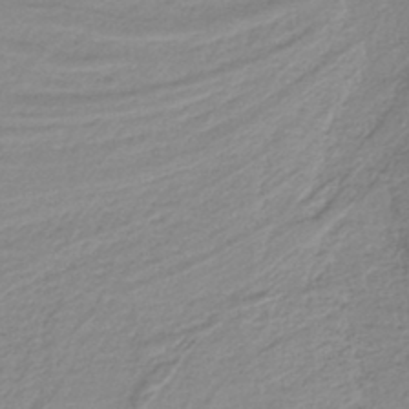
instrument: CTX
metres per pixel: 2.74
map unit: lHb
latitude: -40.3306
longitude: 51.6155
